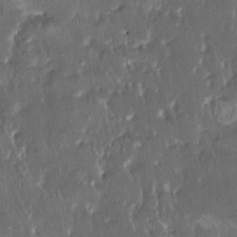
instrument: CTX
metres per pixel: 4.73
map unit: HNhu
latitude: 5.1781
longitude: 10.6896
